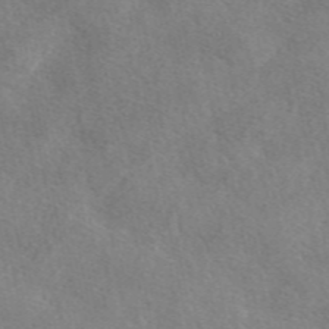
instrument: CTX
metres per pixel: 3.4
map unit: eAb
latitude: 47.8962
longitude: 123.0109
